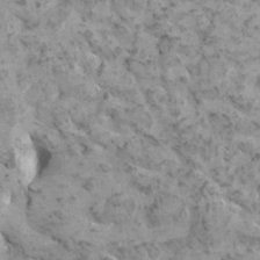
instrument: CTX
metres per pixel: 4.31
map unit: HNhu
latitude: 0.7624
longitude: 2.7463
